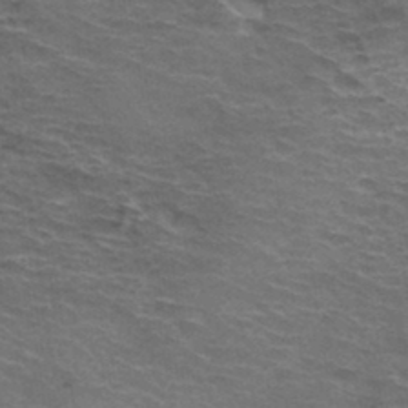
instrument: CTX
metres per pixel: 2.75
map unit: Hto
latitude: 34.6679
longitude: -40.2144
